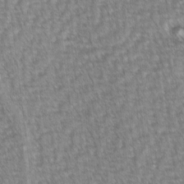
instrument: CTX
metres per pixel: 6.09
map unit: lAvf
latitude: -2.4628
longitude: -113.5371
